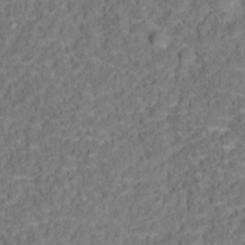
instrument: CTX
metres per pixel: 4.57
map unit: Ht
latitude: 15.0648
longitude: -37.8772
